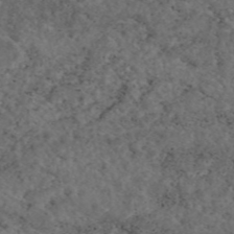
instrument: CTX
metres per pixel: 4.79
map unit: eAb
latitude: 45.6316
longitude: 114.8597
